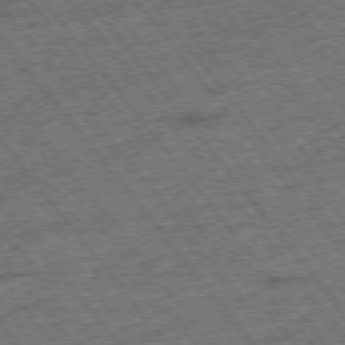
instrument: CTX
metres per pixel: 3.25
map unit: Hpe
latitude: -75.4644
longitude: -21.8961
